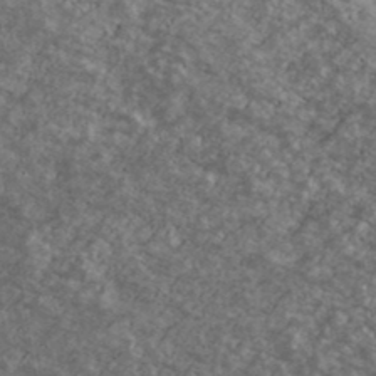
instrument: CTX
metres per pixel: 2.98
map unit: Ave
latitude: 40.2144
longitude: -110.5546
